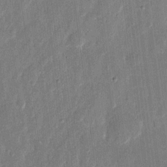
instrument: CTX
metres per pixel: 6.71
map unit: eHh
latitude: 11.4616
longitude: -70.6868
